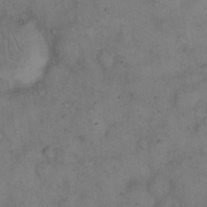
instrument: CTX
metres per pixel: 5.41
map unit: eHh
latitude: 15.2159
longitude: -62.4601
